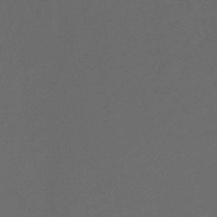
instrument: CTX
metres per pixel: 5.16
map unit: HNb
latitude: -44.2173
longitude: 52.3873
